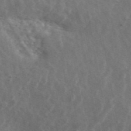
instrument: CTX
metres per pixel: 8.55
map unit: ANa
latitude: 45.1025
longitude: 47.2376
